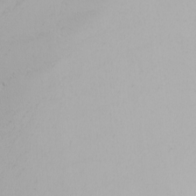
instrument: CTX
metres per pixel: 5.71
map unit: Nhu
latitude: -5.9556
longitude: -90.4979
